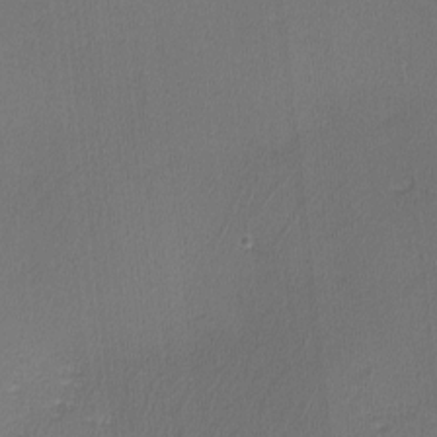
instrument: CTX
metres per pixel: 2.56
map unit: lHvf
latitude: -11.8989
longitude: -99.6504
